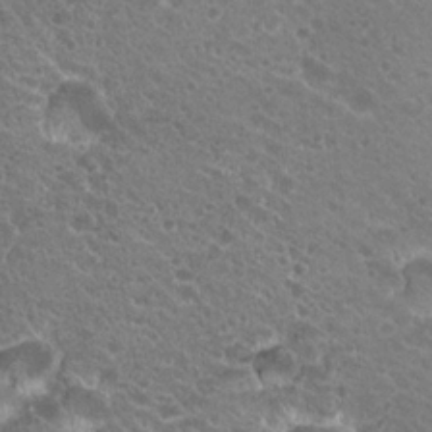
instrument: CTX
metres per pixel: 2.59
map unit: Hto
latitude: 20.1578
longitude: -34.2144
